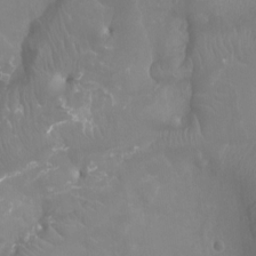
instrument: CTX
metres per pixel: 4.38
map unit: Ht
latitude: -4.3495
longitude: -18.4412
